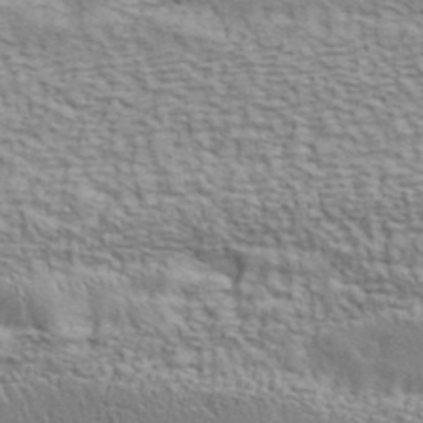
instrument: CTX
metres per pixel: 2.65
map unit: ANa
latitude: 42.7624
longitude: 54.8030
